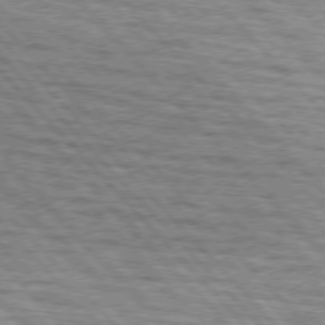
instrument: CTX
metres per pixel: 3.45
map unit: lApd
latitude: 75.8772
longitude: -83.4237
